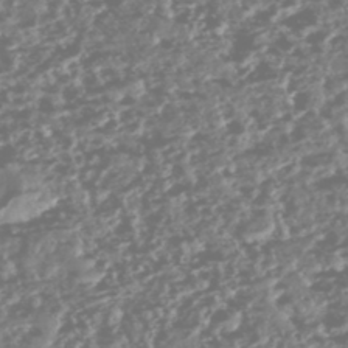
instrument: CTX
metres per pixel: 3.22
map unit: HNhu
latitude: -47.5777
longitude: 31.3887
